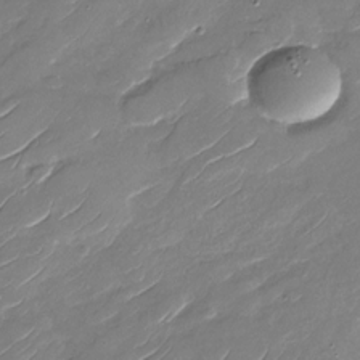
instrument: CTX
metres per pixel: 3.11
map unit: Nhu
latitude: -29.6722
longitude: -73.2537
